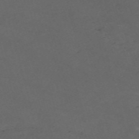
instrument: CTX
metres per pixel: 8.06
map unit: Nve
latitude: -58.6140
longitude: 59.4076
